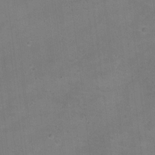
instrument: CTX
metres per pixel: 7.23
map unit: Hto
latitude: 17.4049
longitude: -39.0647
